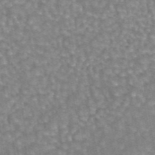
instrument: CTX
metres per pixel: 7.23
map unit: eAb
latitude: 44.1955
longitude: 106.9353
